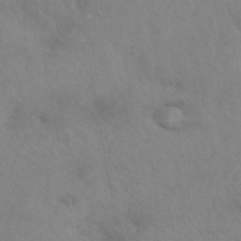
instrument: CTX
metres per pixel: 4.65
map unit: eAb
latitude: 41.3103
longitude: 108.2173
